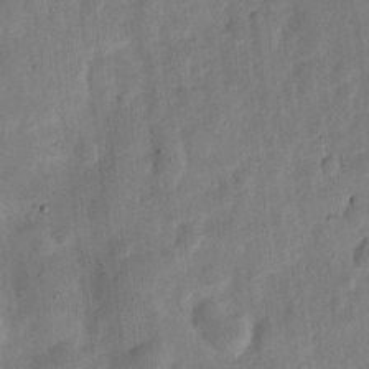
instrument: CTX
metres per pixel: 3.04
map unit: eHh
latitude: 6.8002
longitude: -71.4237
